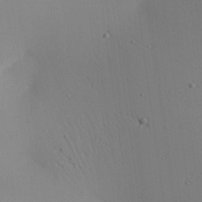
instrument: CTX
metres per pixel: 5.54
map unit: Aa
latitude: 21.2915
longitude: -143.8772
